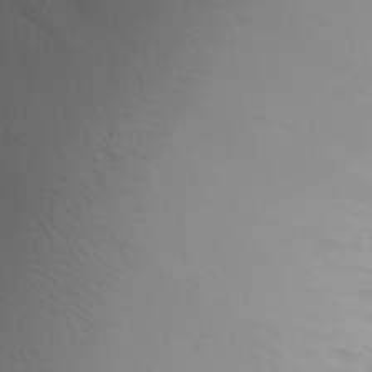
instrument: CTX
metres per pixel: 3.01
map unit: Aa
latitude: 28.4601
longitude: -146.3279
